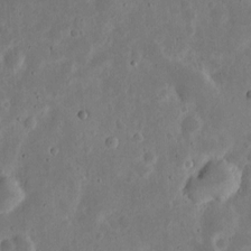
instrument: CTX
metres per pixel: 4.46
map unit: eHh
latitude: 6.8758
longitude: -70.6301
